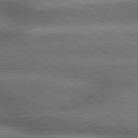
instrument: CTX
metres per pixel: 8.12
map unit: lApd
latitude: 79.2537
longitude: -117.8961
